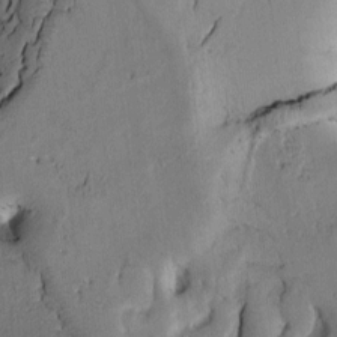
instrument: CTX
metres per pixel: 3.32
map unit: Htu
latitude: -0.6330
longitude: 170.2362
